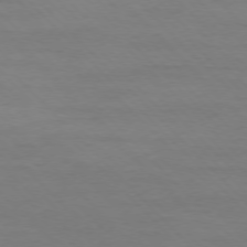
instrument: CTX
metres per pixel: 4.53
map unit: Ap
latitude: -77.2187
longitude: -82.8002
